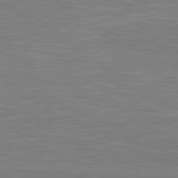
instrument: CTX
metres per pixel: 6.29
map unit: lApd
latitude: 81.2348
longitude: -170.8002
